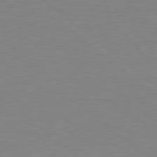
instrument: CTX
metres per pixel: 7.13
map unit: lApd
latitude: 79.0459
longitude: -88.9703
